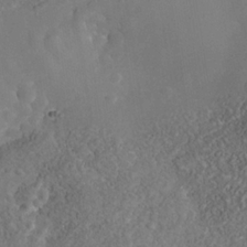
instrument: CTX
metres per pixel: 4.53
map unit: Nhe
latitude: -35.9178
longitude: -130.5357
